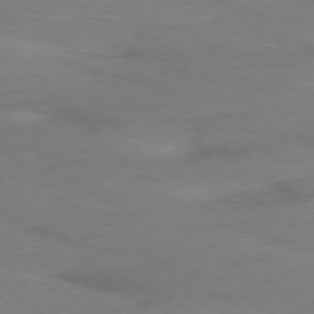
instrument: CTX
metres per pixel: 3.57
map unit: Ap
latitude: -77.5021
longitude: -68.8758
